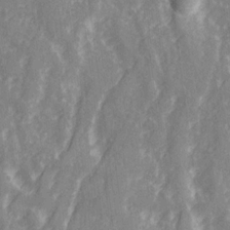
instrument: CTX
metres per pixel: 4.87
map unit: Ave
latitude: 21.1781
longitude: -133.8583
